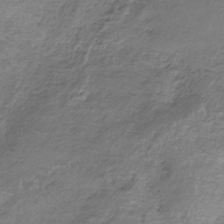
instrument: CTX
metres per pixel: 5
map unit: HNb
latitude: -34.5574
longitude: 58.2739
